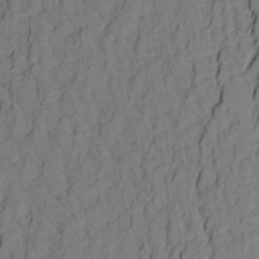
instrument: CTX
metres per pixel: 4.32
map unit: Aa
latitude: 21.0270
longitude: -141.0080
